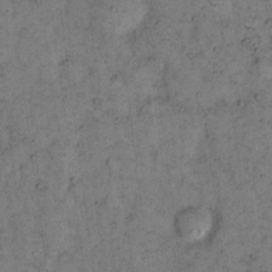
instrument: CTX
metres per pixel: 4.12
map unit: eHh
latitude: 15.9339
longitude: -64.6490
